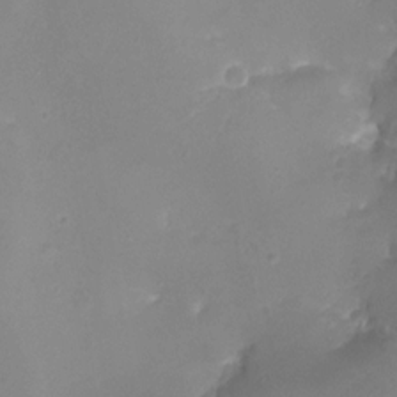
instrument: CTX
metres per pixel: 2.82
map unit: eHh
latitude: -5.5588
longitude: -78.4790
